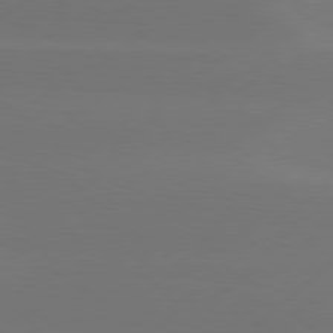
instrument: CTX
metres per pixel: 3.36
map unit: Hpe
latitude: 78.3279
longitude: -131.2159
